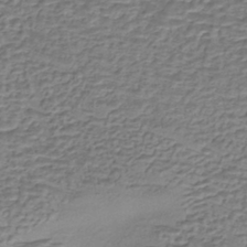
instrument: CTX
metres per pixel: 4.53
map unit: eHh
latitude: -43.5777
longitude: 120.3306
